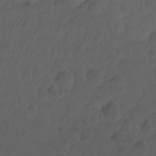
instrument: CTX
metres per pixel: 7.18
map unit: Hto
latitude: -7.8800
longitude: -45.6127
